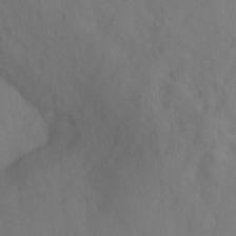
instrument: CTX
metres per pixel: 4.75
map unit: Ht
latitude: -0.3496
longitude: -34.9324
